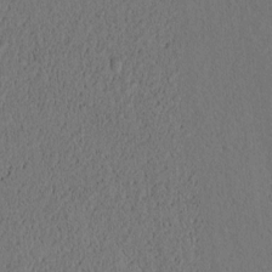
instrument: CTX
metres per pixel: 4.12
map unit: Nhu
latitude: -6.2172
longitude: -153.3671
